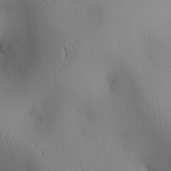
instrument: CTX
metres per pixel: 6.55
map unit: lAa
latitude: 2.3845
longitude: -116.8191
